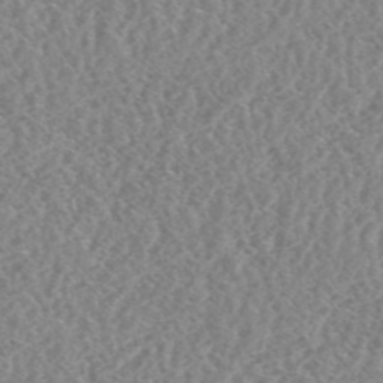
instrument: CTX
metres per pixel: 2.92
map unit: HNhu
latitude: -48.6708
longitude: 29.8233
